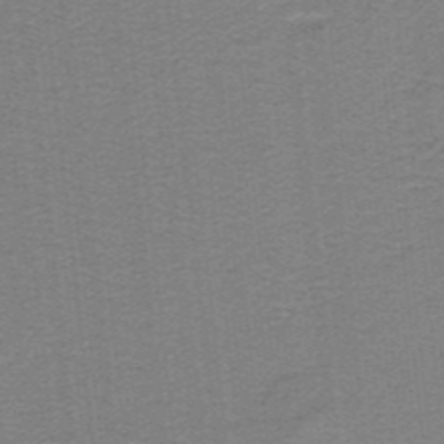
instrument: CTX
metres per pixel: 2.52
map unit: lHb
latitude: -41.0297
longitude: 54.5196
